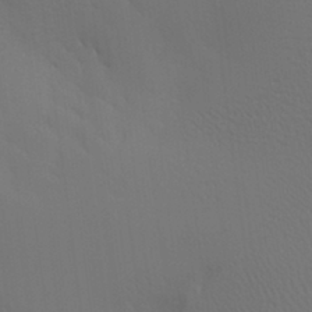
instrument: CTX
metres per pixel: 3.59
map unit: Aa
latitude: 27.5749
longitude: -131.4805
